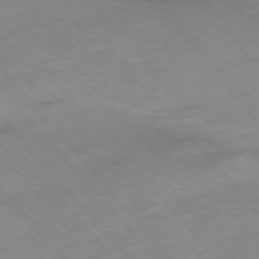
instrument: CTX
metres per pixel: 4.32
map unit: Hpe
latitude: -76.5007
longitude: -18.2144
